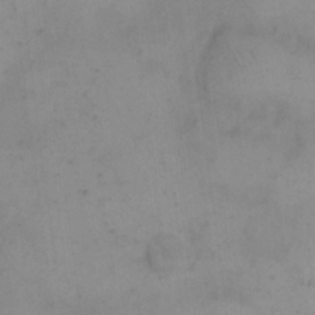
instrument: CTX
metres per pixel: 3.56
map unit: eHh
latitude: 14.9703
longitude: -67.8016
